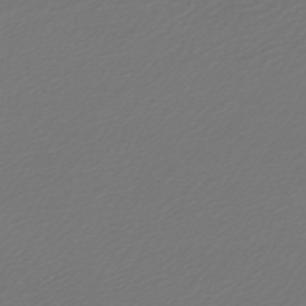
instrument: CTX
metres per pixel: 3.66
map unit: lHb
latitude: -46.9919
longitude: 59.7855
